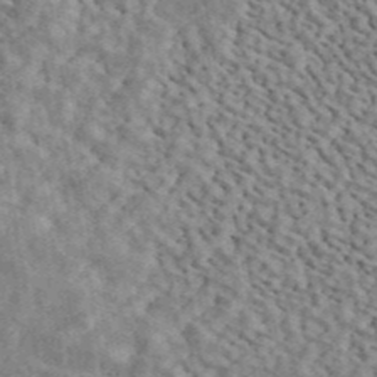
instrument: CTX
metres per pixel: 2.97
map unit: ANa
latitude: 44.7246
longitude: 47.0486
